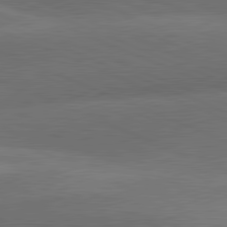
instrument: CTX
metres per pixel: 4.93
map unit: lApd
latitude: 81.5182
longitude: 137.0297
